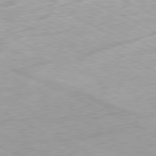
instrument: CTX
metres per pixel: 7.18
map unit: Ap
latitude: -81.2565
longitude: -72.8191
